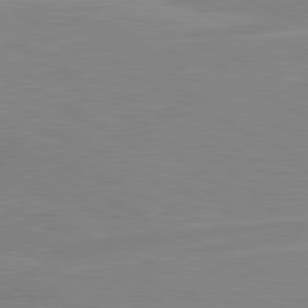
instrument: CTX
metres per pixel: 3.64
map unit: lApd
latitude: 81.0458
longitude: -172.7624
